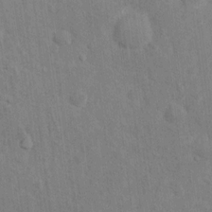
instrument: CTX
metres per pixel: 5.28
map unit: Hto
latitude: 13.7639
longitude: -38.1200
